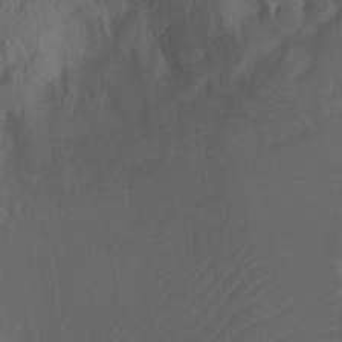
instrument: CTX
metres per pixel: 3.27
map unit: Ht
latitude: 5.1592
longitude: -29.8016
